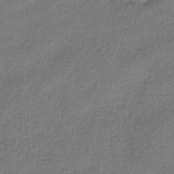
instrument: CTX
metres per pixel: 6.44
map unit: HNhu
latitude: -39.6722
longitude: 102.8030
